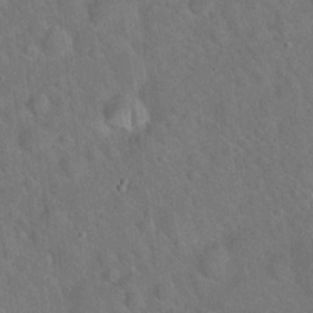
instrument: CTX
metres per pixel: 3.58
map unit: Hto
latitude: 19.7260
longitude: -53.0648
